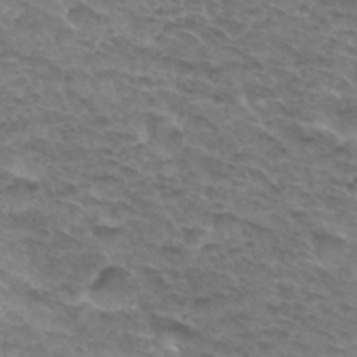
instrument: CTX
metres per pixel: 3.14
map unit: Hto
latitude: 32.8569
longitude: -46.6113
